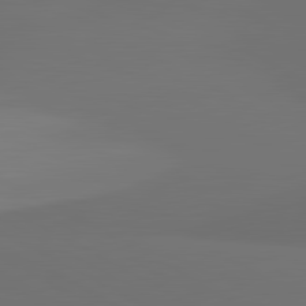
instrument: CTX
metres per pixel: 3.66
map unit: lApd
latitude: 81.6127
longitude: 152.5573
